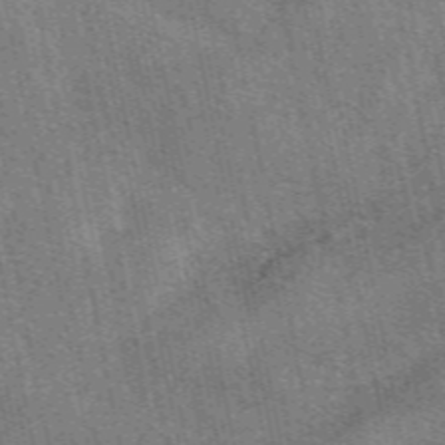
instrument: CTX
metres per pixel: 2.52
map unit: eAb
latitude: 50.7246
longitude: 116.0472
